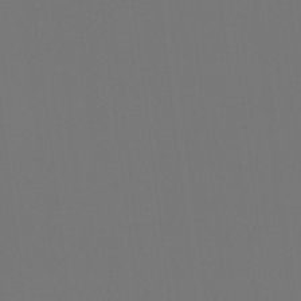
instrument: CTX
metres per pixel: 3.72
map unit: Hto
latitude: -7.8800
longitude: -48.1011
